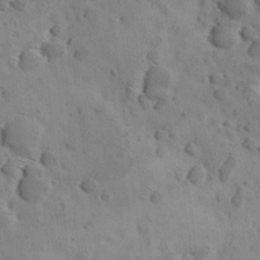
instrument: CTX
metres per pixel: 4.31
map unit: Ave
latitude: 11.9150
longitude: -105.8017
